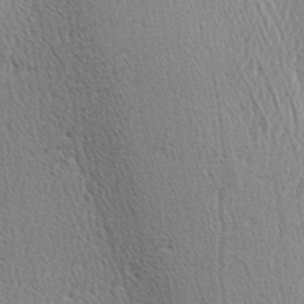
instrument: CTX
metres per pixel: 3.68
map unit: Hve
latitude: 2.8569
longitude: -124.6301
